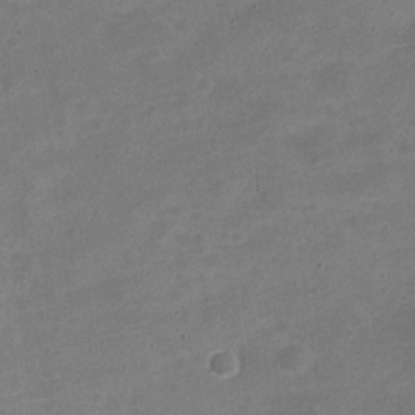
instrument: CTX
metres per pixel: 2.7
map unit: Nve
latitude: -21.7099
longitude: 104.7274
